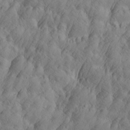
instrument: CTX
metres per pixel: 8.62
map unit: Htu
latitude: -4.6518
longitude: -176.6868
